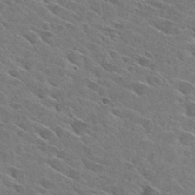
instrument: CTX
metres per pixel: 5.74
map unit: Hto
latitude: 29.2537
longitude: -43.3671
